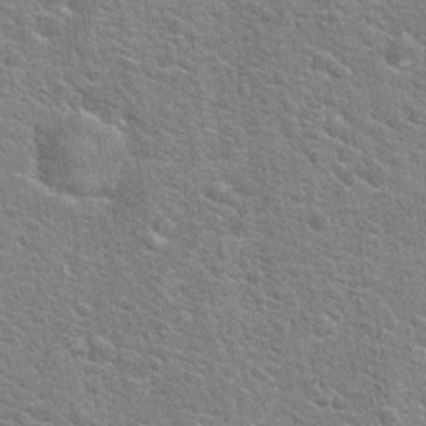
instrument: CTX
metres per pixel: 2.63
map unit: Hto
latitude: 20.0444
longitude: -44.3656
